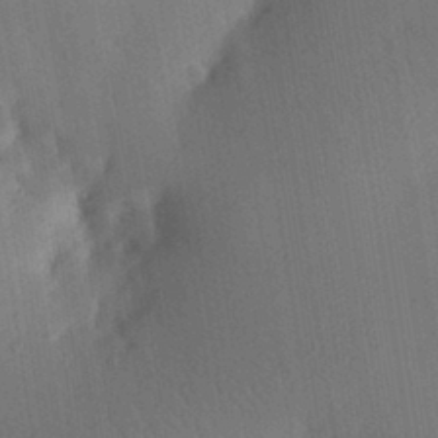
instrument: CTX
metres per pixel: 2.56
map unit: Aa
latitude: 29.5371
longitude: -145.3104
